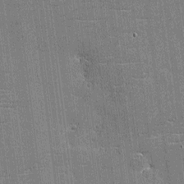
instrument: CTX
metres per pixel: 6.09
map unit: eHh
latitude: -4.1605
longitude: -80.3089
